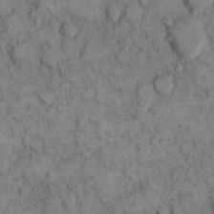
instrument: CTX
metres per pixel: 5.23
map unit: eHh
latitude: 12.1578
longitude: -64.5357
